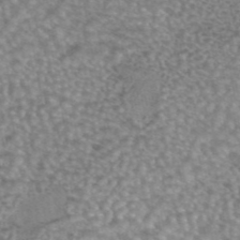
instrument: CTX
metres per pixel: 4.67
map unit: eAb
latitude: 44.7057
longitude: 104.9919
